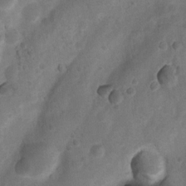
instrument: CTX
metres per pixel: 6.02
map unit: Nhu
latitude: 6.7246
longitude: -22.9514
